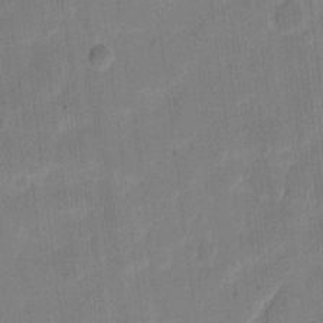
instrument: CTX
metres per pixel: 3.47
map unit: eHh
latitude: 11.1403
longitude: -66.8002
